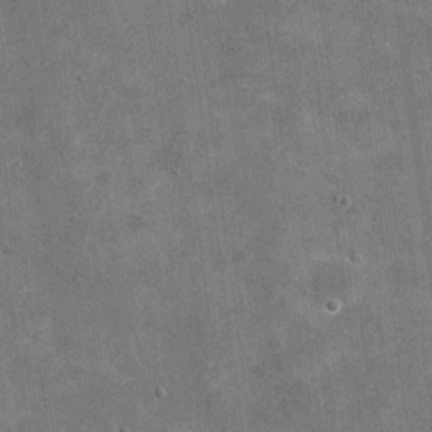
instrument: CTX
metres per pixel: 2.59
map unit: eHh
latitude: 20.3279
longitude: -65.8016
